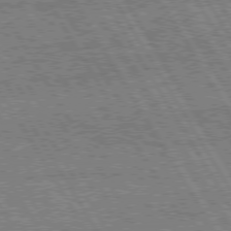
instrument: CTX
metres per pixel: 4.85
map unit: Hpe
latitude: 74.8569
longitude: -154.4790
